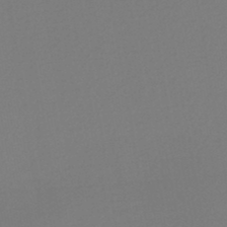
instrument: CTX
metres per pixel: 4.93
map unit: lHb
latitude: -46.7085
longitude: 57.7477
